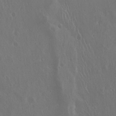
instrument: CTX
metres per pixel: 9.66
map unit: Hto
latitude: 19.2537
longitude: -56.7624
